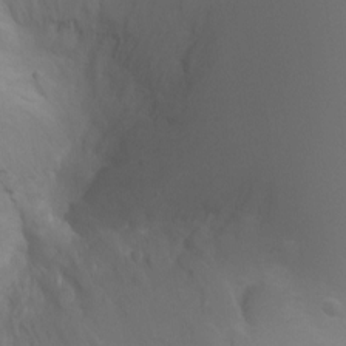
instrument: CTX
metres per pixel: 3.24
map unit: Ht
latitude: -0.6330
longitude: -16.0633
